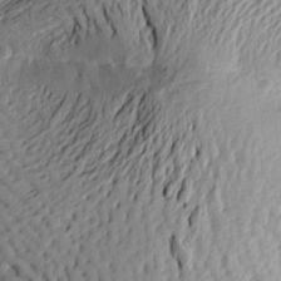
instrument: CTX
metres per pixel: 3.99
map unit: Aa
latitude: 24.1766
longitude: -150.2144
